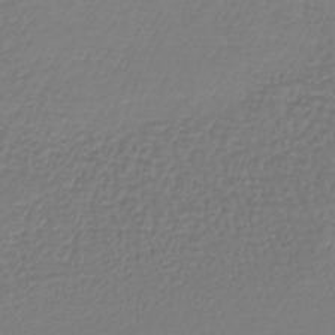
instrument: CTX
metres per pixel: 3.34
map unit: lHb
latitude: -42.5384
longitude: 72.0283
